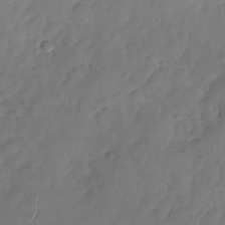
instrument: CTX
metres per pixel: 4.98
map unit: Nhu
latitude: -27.8233
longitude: -64.8569
